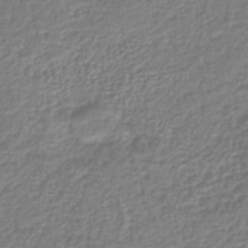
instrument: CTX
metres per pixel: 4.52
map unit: lHb
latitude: -42.7463
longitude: 71.8422
